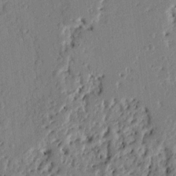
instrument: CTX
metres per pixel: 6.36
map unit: Ht
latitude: 8.6491
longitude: -77.6127
